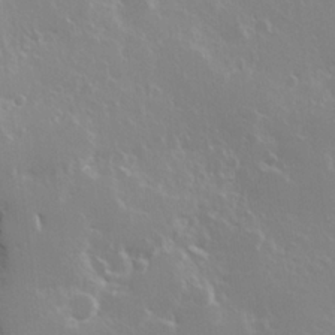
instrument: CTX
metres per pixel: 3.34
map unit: Hve
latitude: 23.9906
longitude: 145.5777
